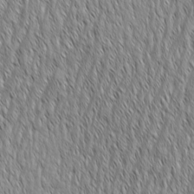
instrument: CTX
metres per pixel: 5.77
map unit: Aa
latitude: 6.8569
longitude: -129.9528
